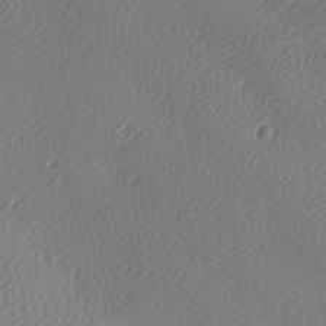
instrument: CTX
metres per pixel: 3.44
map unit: lAa
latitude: -9.5966
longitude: -127.8017
